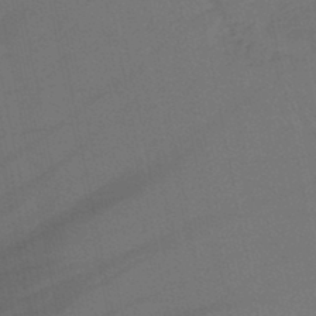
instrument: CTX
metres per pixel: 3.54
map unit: eHb
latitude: -45.9556
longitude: 80.9731
